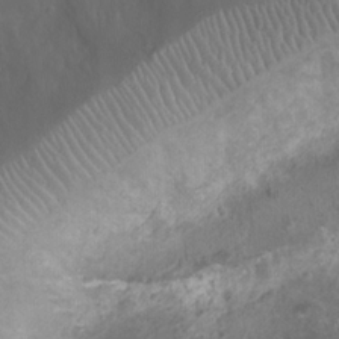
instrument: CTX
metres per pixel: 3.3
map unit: Ht
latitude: -4.8219
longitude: -18.4790
